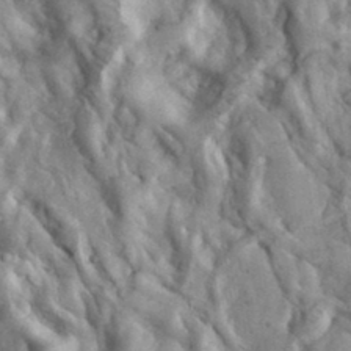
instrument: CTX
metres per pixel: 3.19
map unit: eHh
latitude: 34.8758
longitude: -68.4034
